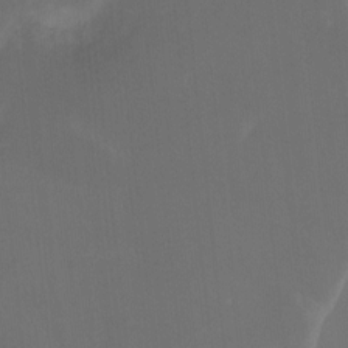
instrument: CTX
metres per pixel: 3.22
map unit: Ht
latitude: -9.3887
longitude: -39.6316
